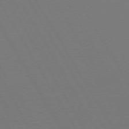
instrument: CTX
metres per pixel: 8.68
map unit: Hpe
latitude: 72.7625
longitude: -127.7072
